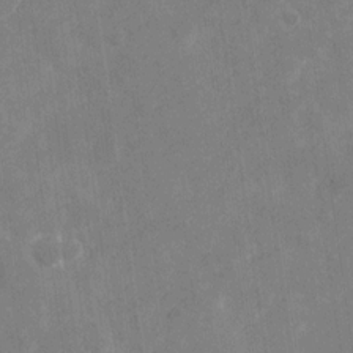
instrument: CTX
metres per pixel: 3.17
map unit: Nhu
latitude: -28.7085
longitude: -76.6112
